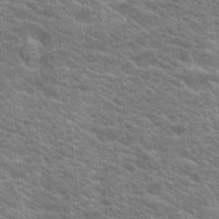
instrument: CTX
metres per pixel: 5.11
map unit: Hto
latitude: 19.1781
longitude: -37.6883
